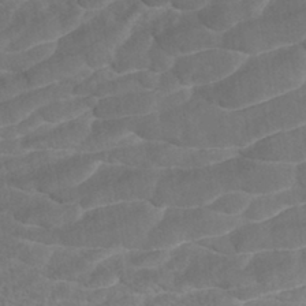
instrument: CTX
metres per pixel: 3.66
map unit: ANa
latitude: -43.0675
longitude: 108.4629
